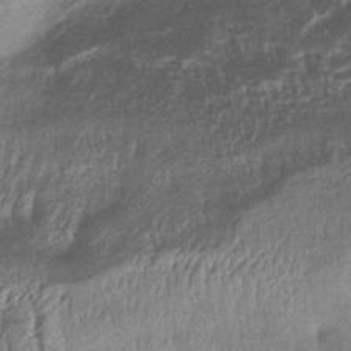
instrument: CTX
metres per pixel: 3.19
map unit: eHb
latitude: -39.5966
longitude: 81.1620
